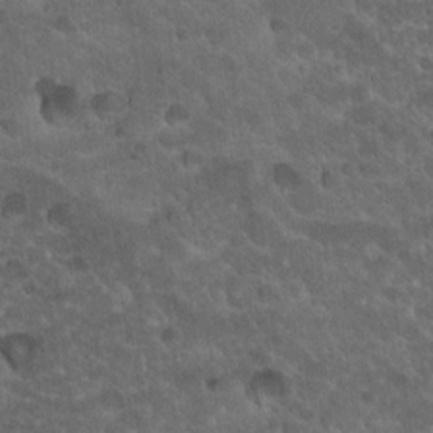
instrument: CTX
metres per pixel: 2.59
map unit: Hto
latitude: 19.6316
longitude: -35.5560
